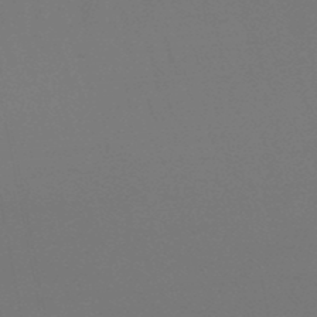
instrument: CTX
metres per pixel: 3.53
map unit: lHb
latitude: -47.8422
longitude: 69.5210
